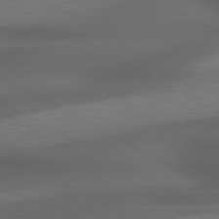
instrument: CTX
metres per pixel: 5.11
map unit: lApd
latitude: 79.5182
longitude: -119.2726
